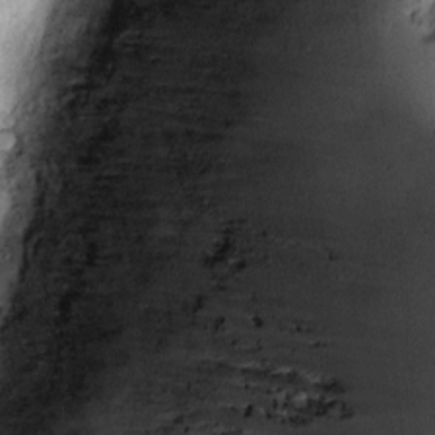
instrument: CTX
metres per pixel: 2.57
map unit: Htu
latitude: 2.2522
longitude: 148.1228
